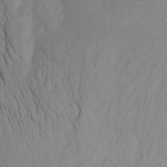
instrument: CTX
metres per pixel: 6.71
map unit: Htu
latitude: -7.5210
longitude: -65.6505
